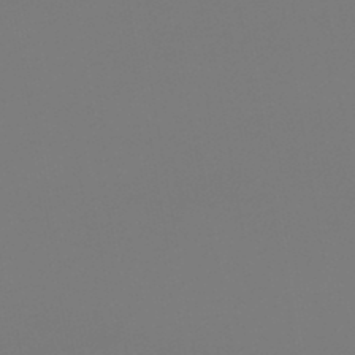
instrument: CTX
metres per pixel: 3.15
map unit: lHb
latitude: -46.5007
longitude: 70.9920
